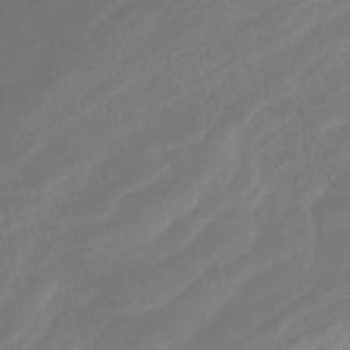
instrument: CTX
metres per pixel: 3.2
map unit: HNhu
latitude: -41.9367
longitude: 105.0864
